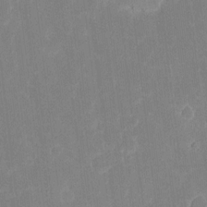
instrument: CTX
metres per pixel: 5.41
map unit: eHh
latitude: 6.7435
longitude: -69.4238
